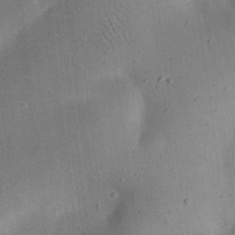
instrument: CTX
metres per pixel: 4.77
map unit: eHh
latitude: 25.0269
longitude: -70.6679
